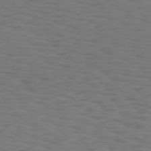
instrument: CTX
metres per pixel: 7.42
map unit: Hpe
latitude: 75.8772
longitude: -134.2144
